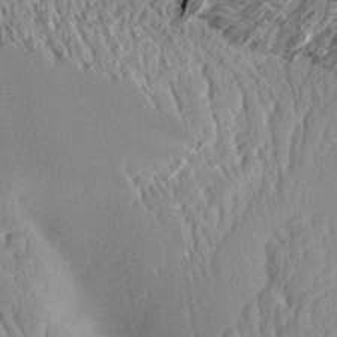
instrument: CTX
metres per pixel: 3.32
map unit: Aa
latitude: 12.6680
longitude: -141.8205
